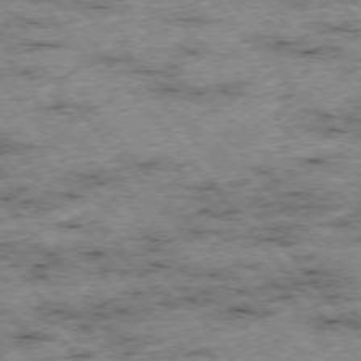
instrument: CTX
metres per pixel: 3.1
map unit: Hpe
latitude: -75.9178
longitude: -18.3845
